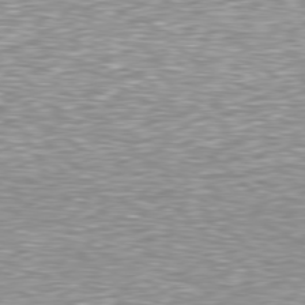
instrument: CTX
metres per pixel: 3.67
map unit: Hpe
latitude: 78.2901
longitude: -148.3089
